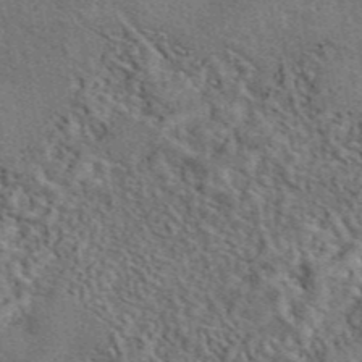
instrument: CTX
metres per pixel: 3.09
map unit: eAb
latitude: 43.6883
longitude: 110.5384
